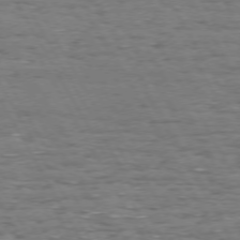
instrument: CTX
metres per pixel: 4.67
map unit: Hpe
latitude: 72.3279
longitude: -123.0458
